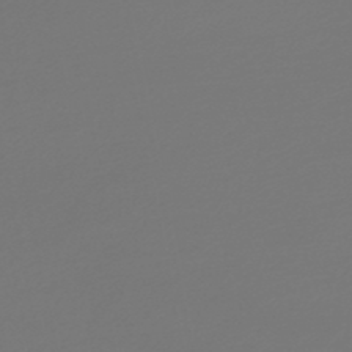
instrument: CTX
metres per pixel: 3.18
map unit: lHb
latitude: -47.1998
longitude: 59.7477
